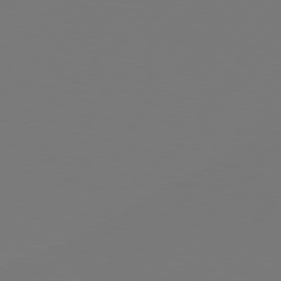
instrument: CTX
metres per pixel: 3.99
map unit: Hpe
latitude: 77.0269
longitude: -137.2537
